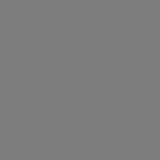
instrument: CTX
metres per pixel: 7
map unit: Hpe
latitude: 75.7261
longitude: -142.3656
